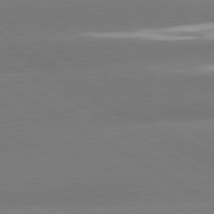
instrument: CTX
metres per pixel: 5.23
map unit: lApd
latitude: 80.4601
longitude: -146.3090
